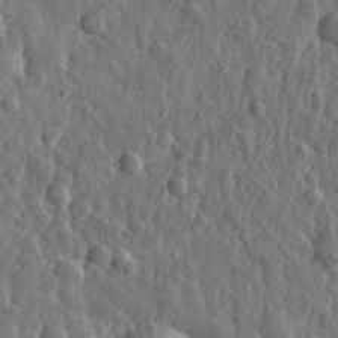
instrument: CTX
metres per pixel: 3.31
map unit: eHh
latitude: 33.4426
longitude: -80.2900
